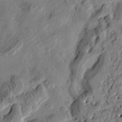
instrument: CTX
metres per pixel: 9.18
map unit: Htu
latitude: -2.2928
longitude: 167.2187
